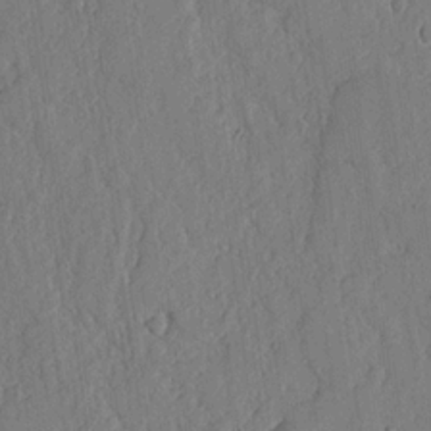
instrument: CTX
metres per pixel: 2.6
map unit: lHvf
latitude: 18.7813
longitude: -115.1970
